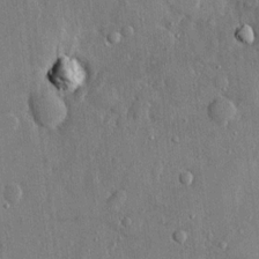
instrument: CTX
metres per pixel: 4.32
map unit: eHh
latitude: 14.7625
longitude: -68.6302
